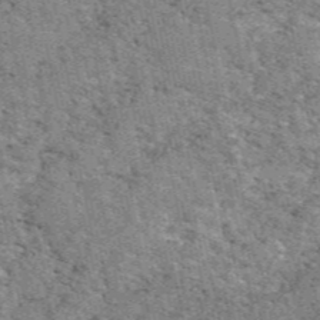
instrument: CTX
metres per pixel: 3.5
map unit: eAb
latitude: 48.5735
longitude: 116.1038
